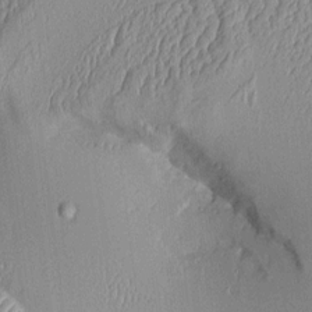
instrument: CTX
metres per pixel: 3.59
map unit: Aa
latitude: 9.8772
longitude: -128.2900
